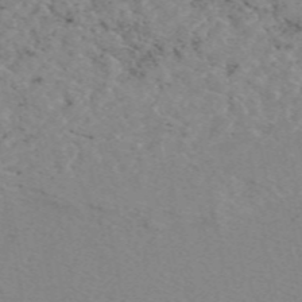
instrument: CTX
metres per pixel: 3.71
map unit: eAb
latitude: 50.0822
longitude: 108.2361
